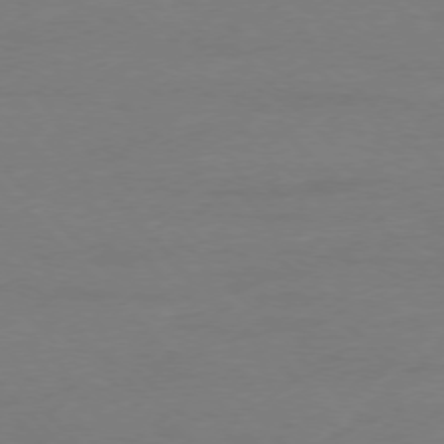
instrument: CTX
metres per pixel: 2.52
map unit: Ap
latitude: -76.9542
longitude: -80.3656
